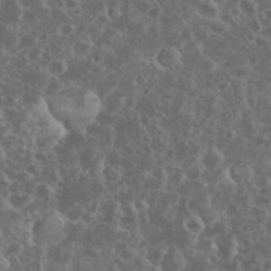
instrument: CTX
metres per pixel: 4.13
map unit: eHh
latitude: 34.8947
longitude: -60.6868
